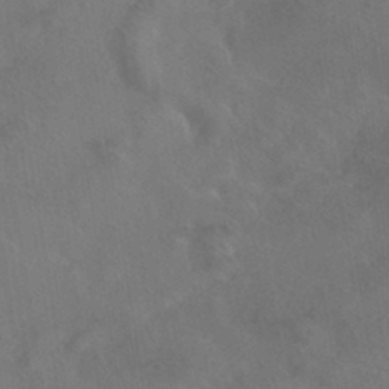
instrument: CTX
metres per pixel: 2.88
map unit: HNhu
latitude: -40.9542
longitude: 97.5399
